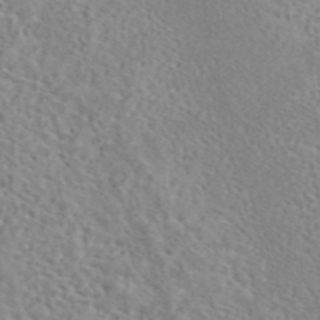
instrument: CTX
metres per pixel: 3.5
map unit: ANa
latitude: 44.2900
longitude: 21.0675
